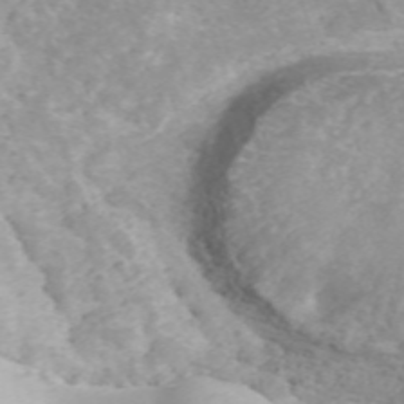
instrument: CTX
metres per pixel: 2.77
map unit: ANa
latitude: 40.5734
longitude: 34.1984
